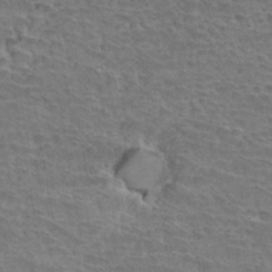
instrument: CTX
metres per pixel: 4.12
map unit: Hto
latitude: 34.5356
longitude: -43.3671
